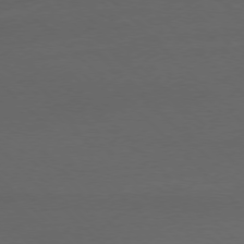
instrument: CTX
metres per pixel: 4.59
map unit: Ap
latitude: -77.5399
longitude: -71.0647
